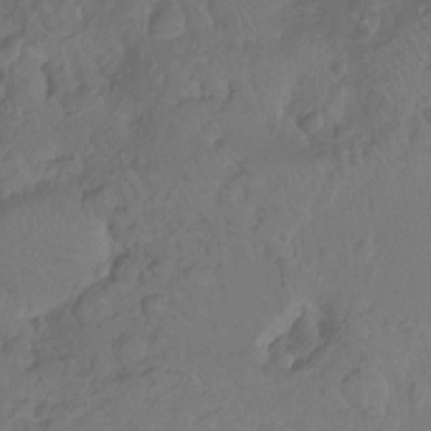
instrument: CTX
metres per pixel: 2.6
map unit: Nhu
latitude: -15.2943
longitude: -26.3278
